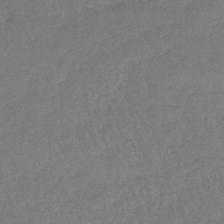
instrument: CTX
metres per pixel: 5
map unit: lHb
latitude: -45.2187
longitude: 69.6532
